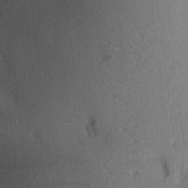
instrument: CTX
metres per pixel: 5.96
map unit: Aa
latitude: 16.9892
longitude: -148.5546
